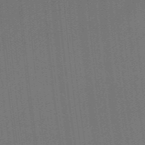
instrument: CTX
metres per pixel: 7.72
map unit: HNhu
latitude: -43.5777
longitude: 96.8408
